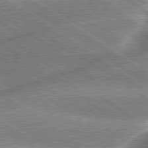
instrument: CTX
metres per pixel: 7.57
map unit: lApd
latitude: 79.8395
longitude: -135.9528
